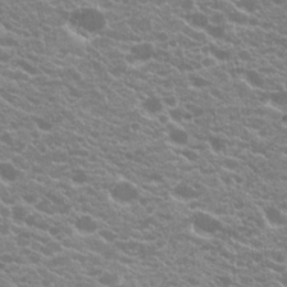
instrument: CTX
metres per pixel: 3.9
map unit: Hto
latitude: 20.0255
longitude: -34.8758
